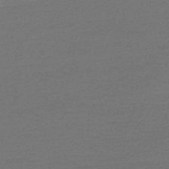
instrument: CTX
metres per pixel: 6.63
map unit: HNb
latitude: -48.1228
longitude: 55.6911
